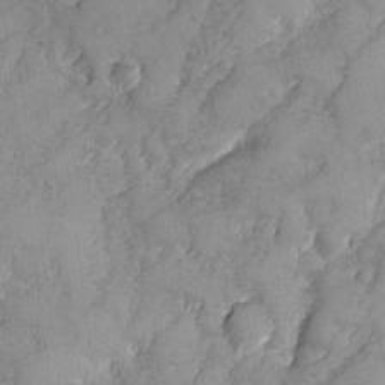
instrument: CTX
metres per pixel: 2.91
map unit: Ave
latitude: -7.8233
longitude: -118.5923
